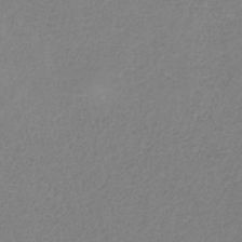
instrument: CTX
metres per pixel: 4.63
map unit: HNb
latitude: -34.0850
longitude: 53.8044
